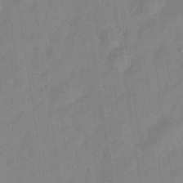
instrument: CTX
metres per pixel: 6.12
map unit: Hve
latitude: -32.7086
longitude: 92.3117
